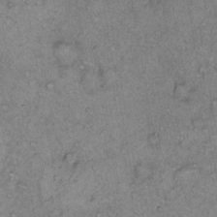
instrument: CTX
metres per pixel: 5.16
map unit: Hto
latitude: 12.6680
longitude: -58.4223
